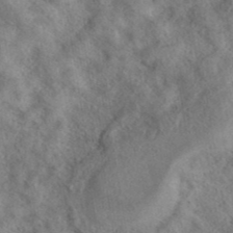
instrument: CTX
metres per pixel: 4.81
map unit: eAb
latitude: 39.1403
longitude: 112.8030
